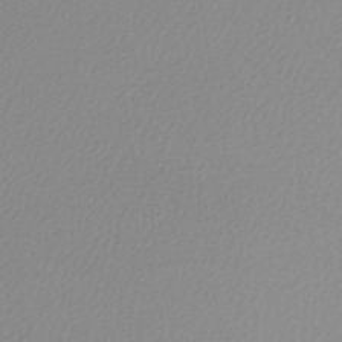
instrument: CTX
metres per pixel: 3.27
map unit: lHb
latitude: -44.7652
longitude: 68.4817
